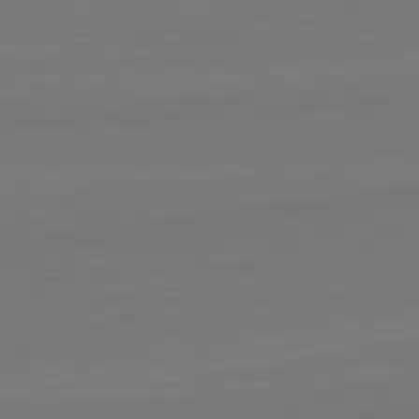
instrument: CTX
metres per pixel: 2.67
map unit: lApd
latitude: 82.2900
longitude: 164.3307
